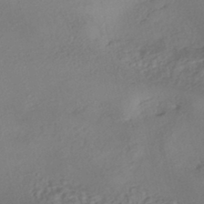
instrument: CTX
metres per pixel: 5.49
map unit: eHh
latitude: -42.3684
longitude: 122.5196
